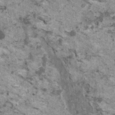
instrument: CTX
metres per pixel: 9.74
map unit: HNhu
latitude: 2.4412
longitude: 4.4062
